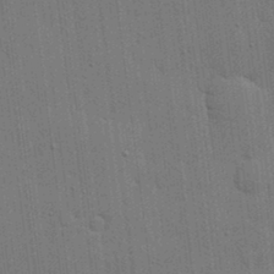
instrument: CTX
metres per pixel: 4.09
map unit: lHvf
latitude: 18.5923
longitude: -113.4237
